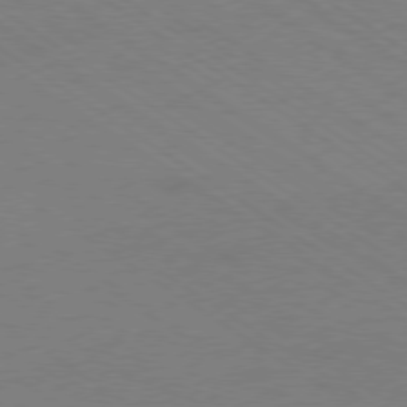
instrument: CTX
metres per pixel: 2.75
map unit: Ap
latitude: -79.3698
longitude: -52.9325
